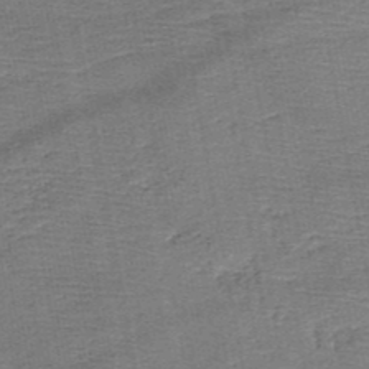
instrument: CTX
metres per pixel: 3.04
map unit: HNb
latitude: -48.9920
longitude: -42.6868
